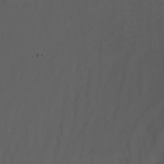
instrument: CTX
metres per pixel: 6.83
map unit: Nhu
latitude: -9.2187
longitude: -77.8394
